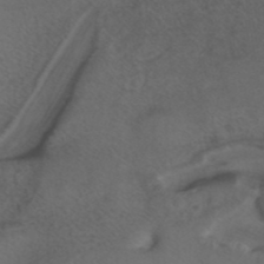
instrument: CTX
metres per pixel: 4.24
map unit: ANa
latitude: 40.1010
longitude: 28.7085
